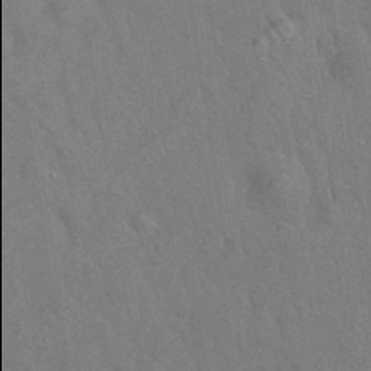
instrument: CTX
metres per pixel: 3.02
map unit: eAb
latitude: 34.7246
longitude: 110.0094
